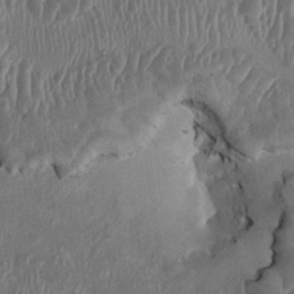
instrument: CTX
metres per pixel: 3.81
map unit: HNhu
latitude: 3.5749
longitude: -6.3467
